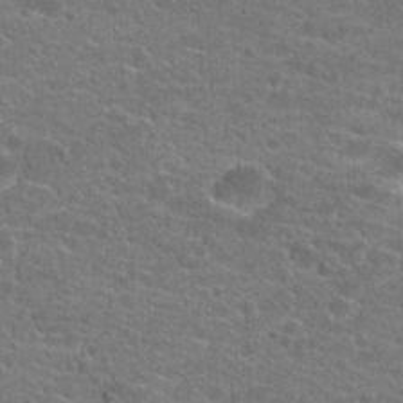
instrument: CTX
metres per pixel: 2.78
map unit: Hto
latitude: 22.1956
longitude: -43.8772
